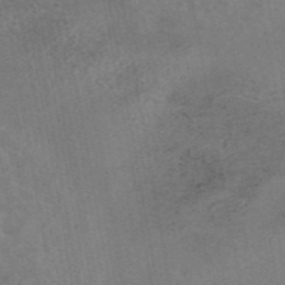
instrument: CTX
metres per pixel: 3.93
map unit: eAb
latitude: 45.1025
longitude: 123.8612
